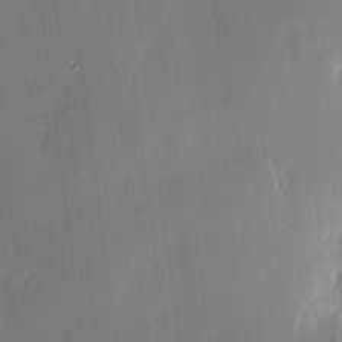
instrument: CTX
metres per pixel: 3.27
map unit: eHh
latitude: 3.3481
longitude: -76.5356
